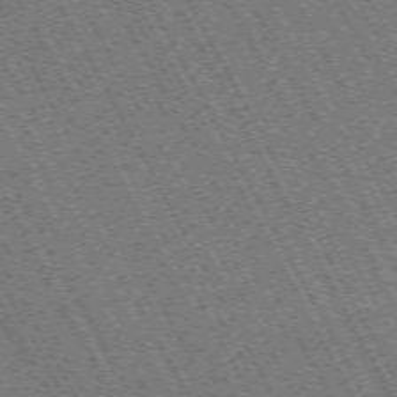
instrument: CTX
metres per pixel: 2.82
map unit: Hpe
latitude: -71.6533
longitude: 11.1620
